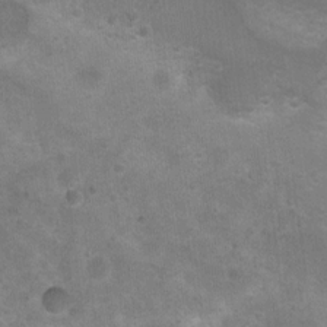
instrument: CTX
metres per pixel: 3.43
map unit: Nhu
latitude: 8.6869
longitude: -22.1011
